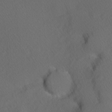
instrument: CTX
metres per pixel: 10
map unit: Hve
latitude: 12.1956
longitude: -90.0633
